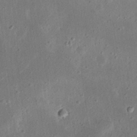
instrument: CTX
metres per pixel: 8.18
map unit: eHh
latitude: 23.1403
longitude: -67.6127
